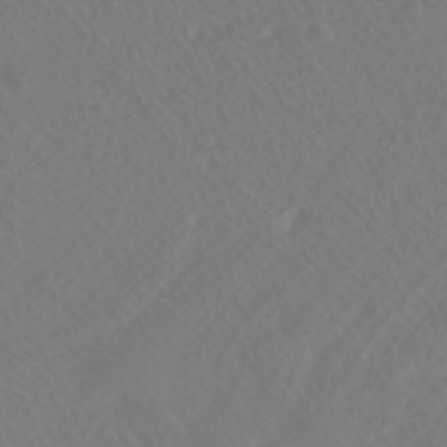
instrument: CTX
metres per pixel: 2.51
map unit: HNhu
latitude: -40.6896
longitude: 99.8044
